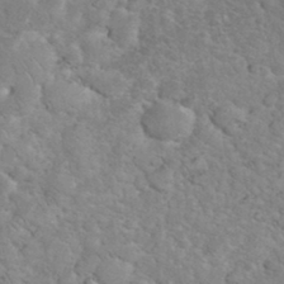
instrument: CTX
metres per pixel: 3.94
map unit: eHh
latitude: 35.4237
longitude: -65.1403
